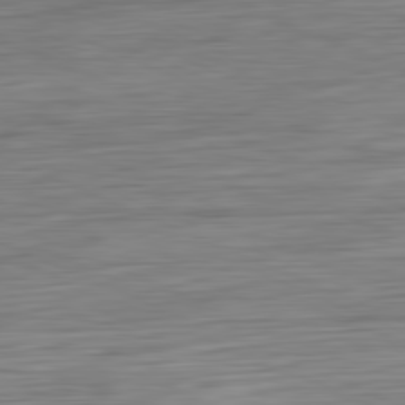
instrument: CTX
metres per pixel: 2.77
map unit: Ap
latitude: -81.7667
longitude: -68.2712
